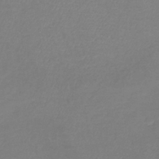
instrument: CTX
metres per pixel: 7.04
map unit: lHb
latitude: -41.5777
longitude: 74.4062
